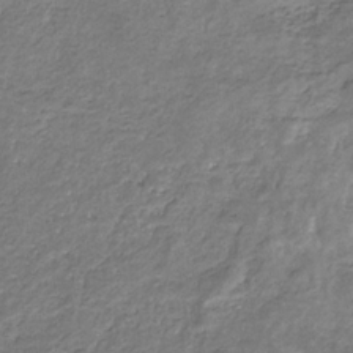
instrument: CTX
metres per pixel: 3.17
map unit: eHb
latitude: -30.8786
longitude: 69.5777
